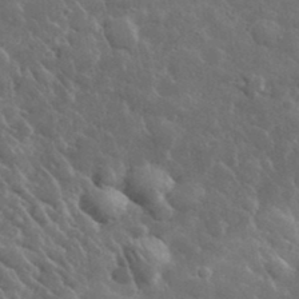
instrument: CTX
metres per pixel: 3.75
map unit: lHvf
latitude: 34.2711
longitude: -86.8380
